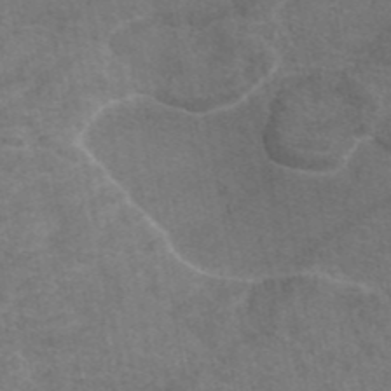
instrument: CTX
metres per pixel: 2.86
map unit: eAb
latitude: 44.9702
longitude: 105.9367
